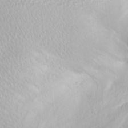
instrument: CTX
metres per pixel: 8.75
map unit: Hve
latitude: 3.2915
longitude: -121.2348
